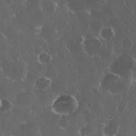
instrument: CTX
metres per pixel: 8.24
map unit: eHh
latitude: 33.6694
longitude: -61.3104
